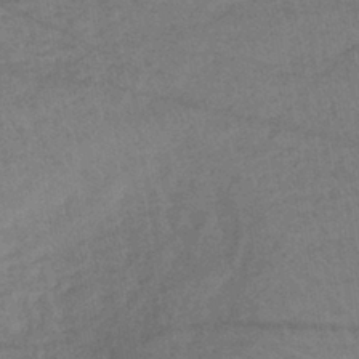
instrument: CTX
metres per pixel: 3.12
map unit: lHb
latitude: -40.8975
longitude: 68.7841
